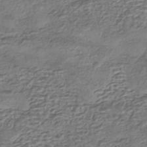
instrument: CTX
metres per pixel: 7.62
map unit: eHh
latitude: -42.3873
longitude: 117.4265
